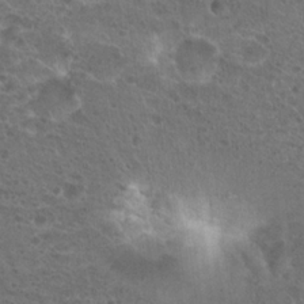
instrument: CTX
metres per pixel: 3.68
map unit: Hto
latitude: 19.7071
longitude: -40.9135
